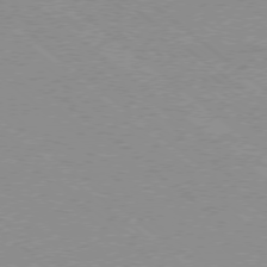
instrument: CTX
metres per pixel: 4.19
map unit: Ap
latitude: -78.3117
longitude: -83.3670
